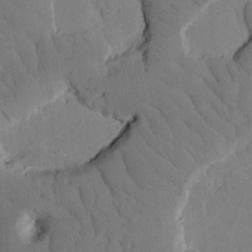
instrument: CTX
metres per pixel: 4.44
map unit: Htu
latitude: -1.8045
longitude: 172.7463
